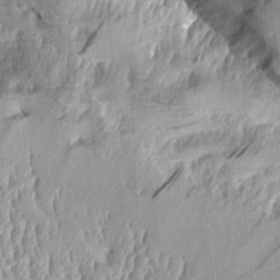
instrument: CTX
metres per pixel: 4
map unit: Aa
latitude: 9.5182
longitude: -128.4412
